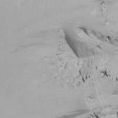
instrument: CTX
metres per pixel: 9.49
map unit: lAa
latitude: -9.5210
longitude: -125.6505
